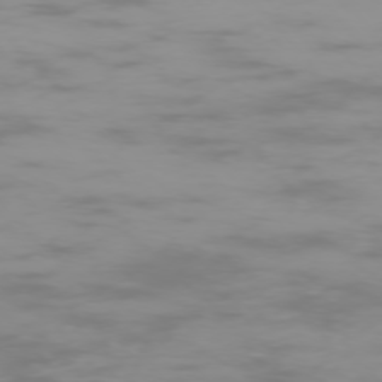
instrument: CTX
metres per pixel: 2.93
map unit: Ap
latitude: -75.8045
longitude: -83.4993
